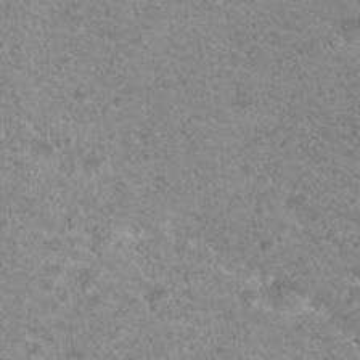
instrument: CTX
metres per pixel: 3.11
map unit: Nhu
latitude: 18.1766
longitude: -31.3671
